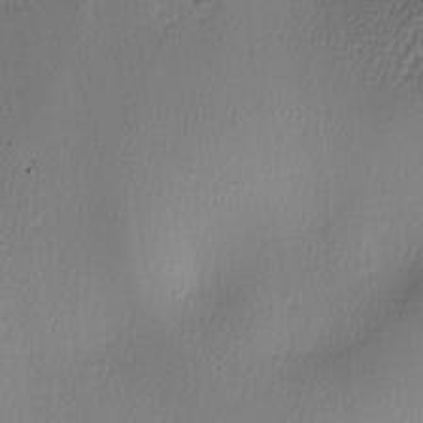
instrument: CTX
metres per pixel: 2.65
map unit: lAa
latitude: -5.8044
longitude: -123.5371
